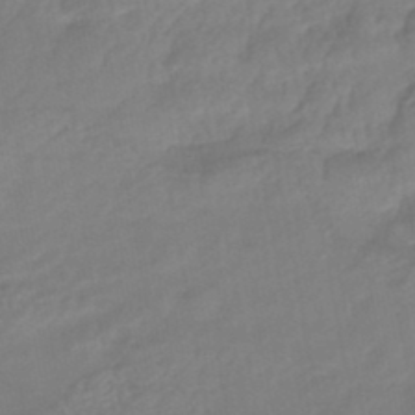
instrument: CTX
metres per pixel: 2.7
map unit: HNhu
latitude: -46.5762
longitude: 92.7652
